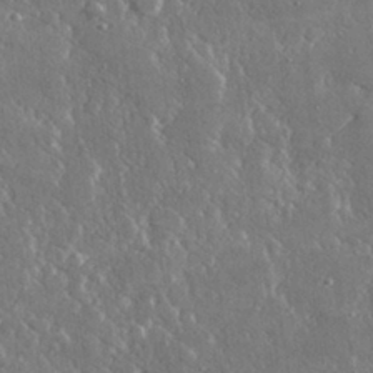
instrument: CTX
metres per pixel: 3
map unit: lHvf
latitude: 30.9325
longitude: -92.2900
